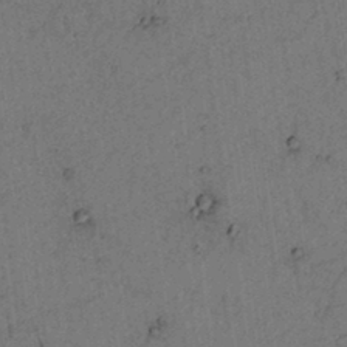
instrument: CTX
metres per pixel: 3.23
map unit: lAvf
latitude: 4.2900
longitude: 159.0297
